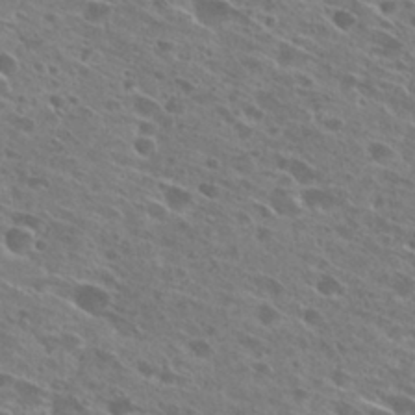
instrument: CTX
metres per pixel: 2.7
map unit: Hto
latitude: 27.5560
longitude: -44.7813
